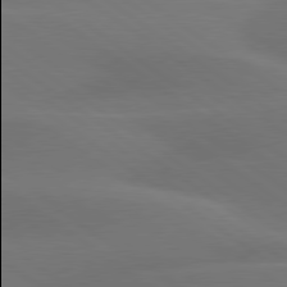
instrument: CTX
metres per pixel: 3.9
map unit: lApd
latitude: 79.6694
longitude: -89.9906
